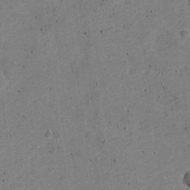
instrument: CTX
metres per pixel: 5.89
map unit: Nve
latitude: -25.2187
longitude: 105.6155
